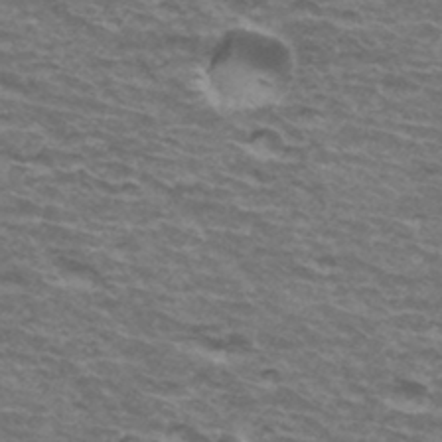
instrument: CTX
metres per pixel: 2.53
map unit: Hto
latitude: 34.8569
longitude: -42.5168
